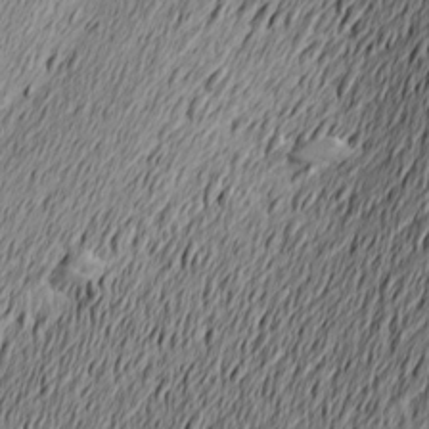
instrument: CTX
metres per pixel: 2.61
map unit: Nve
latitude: -9.2565
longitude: 173.7477
